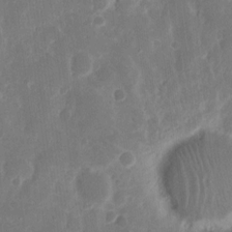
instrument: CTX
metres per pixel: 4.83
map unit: eHh
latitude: 12.6680
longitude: -73.1026
